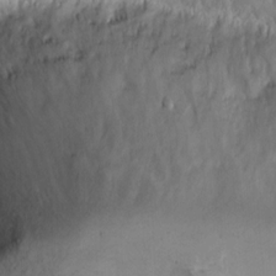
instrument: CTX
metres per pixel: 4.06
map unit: Nhu
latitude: 13.8395
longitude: -73.2726
